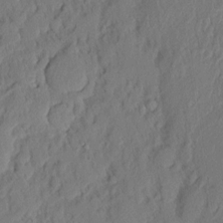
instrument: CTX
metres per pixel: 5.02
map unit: eHh
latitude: 5.2348
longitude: -76.8758
